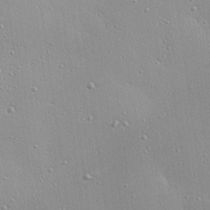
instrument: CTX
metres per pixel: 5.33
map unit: eHh
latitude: 24.3845
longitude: -90.2523
